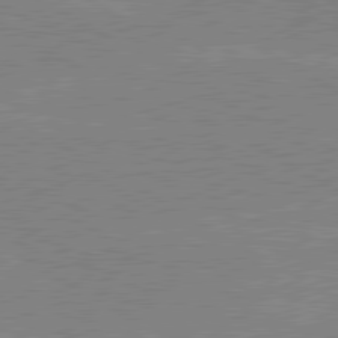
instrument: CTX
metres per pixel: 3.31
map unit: lApd
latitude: 80.3845
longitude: -126.3845
